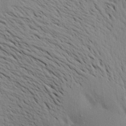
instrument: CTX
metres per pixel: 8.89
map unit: Aa
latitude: 17.8772
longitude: -149.1403
